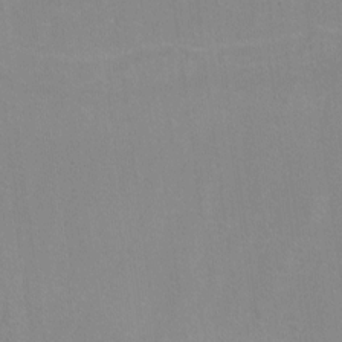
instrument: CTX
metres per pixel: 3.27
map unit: Nhu
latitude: -17.1620
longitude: -49.1025
